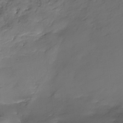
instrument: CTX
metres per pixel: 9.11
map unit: Nhe
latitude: -35.3321
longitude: -86.8947
